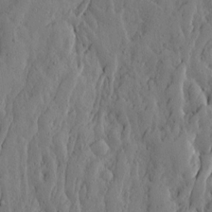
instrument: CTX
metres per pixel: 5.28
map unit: Ave
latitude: 13.7639
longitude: -133.6694
